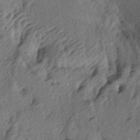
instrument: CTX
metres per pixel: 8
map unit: lAa
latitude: -4.9919
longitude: -123.8961
